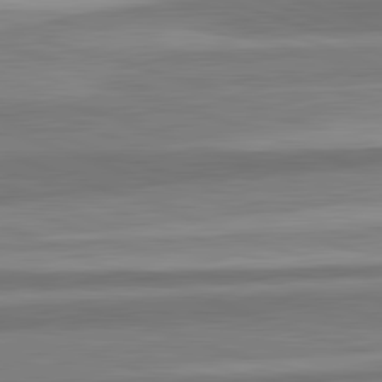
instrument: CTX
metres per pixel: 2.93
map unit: lApd
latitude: 82.3845
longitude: 179.8233
